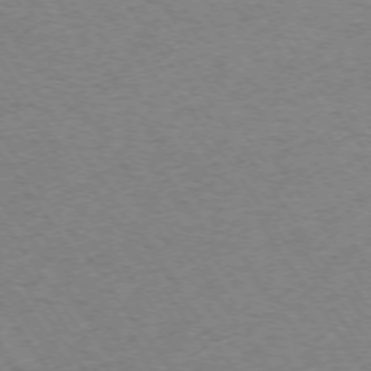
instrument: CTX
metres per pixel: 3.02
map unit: Ap
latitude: -74.1795
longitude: -68.1200
